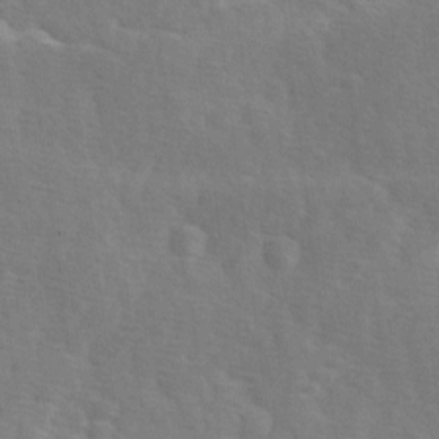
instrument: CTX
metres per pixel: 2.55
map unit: Ave
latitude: 0.8002
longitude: -111.9717
